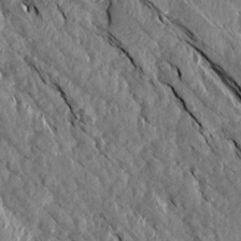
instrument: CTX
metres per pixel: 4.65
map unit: Aa
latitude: 16.0822
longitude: -145.1781
